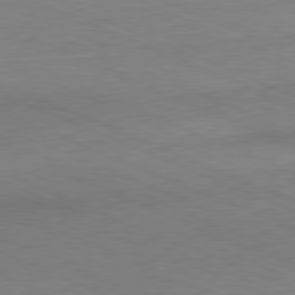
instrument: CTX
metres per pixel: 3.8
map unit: Ap
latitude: -81.5966
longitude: -70.7057
